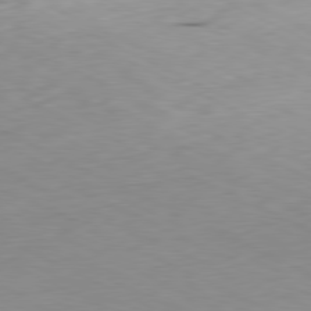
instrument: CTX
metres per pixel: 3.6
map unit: Ap
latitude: -81.0487
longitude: -69.5371
